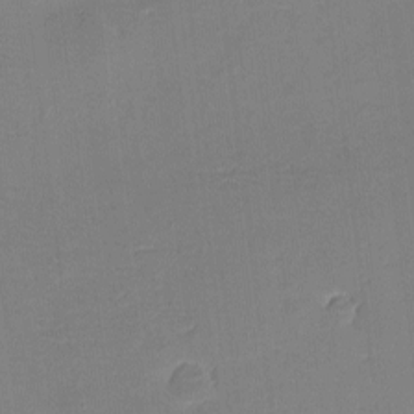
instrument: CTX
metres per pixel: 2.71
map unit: eHh
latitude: -3.6154
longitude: -80.1956
